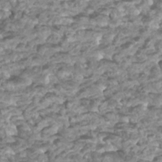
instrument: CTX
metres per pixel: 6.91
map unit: Htu
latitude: 3.1025
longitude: -21.3293
